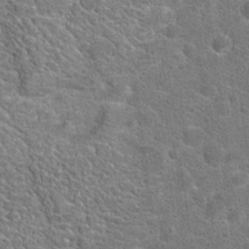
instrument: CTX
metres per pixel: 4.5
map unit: Hto
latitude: 19.3859
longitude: -37.0459
